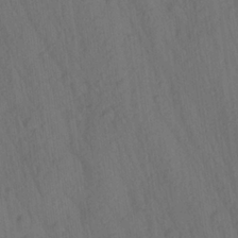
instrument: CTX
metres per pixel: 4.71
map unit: lAa
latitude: 21.7261
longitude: -138.1389
